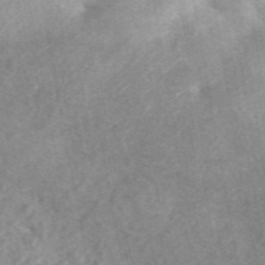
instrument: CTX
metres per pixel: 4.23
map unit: ANa
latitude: 46.0822
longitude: 29.1242
